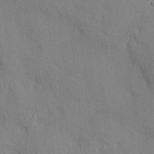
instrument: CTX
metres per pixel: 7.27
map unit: HNhu
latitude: 13.0459
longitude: 10.1795
